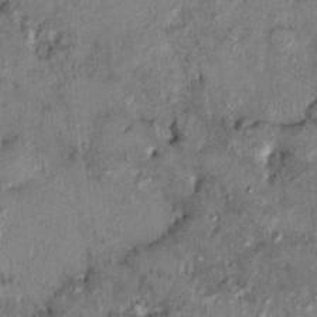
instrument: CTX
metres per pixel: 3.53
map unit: HNhu
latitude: 6.6868
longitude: 0.3118
